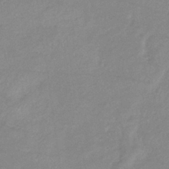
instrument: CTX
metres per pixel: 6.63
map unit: eHb
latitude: -36.9919
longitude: 75.3510
